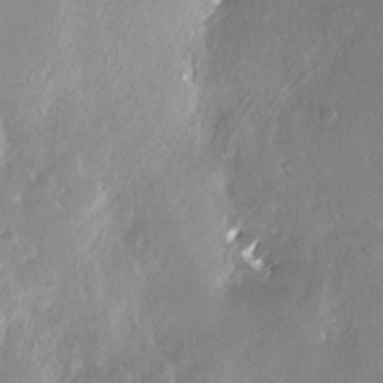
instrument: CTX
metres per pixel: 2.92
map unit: Nhe
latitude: -27.8044
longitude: -110.1011
